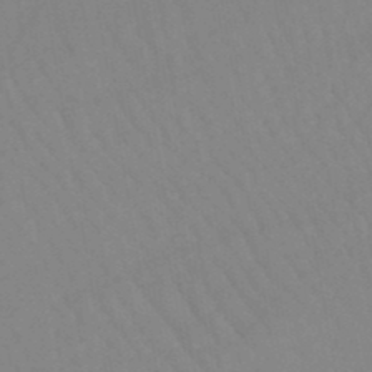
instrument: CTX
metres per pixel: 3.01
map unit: lHb
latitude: -45.4454
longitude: 76.9920
